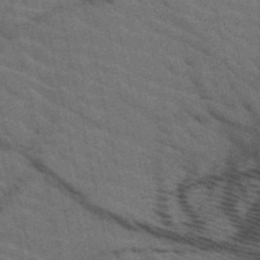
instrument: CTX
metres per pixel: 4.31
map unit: HNb
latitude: -51.3321
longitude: -43.9717
